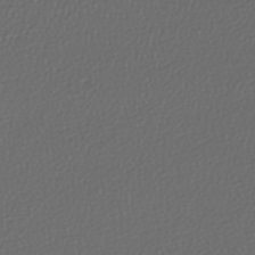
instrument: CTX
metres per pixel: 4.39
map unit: lHb
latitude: -43.6154
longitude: 70.9542
